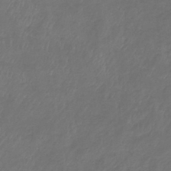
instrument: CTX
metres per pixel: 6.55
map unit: lHb
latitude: -39.2754
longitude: 73.8233
